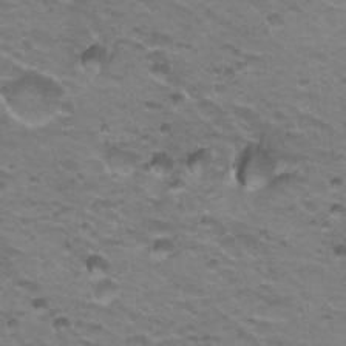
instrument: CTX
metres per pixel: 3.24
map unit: Hto
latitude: 21.6694
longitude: -32.3845
